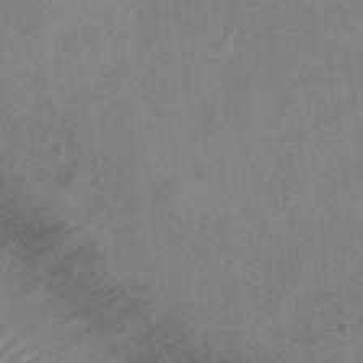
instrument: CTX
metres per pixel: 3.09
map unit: Ht
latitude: -9.3132
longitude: -22.4979
